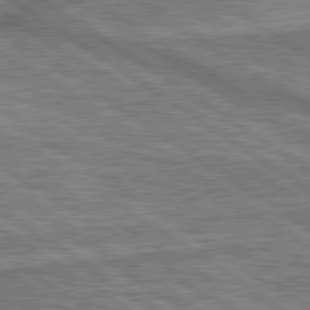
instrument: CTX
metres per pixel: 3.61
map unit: lApd
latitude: 79.8584
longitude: 175.3698
